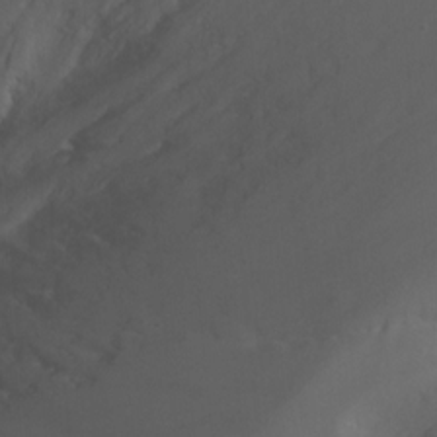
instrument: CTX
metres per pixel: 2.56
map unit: Nhu
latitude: -13.0109
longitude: -72.5168
